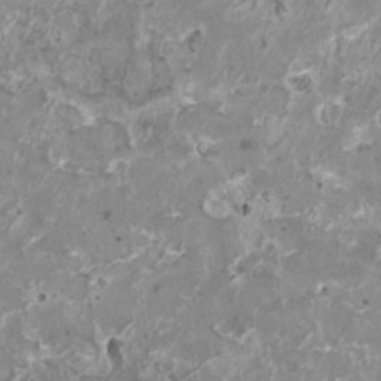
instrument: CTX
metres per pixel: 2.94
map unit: HNhu
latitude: 1.8772
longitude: 5.3320
